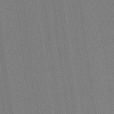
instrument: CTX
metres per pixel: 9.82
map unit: lHb
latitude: -47.5399
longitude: 59.4265
